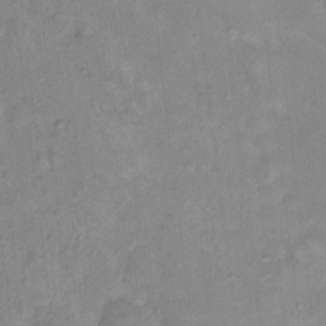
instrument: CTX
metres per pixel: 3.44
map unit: Hto
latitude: 18.0444
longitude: -39.1403
